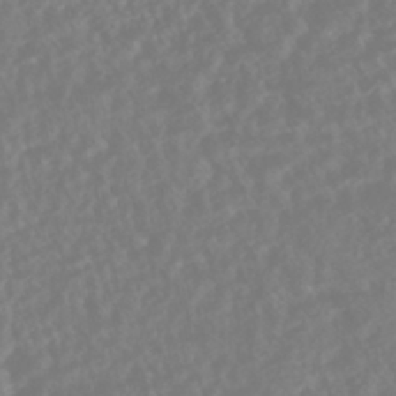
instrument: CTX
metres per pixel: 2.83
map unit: HNhu
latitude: -45.2187
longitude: 103.7289
